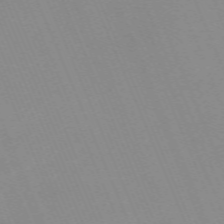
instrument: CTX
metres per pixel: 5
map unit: Nhu
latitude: -66.7085
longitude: 38.8408
